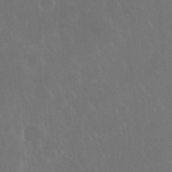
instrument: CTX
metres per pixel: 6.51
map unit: Nhu
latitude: 30.1011
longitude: -58.1389
